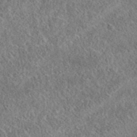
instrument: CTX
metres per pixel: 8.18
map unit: eAb
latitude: 37.0459
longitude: 112.4818
